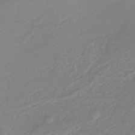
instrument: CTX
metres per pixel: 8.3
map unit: lHb
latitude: -41.5021
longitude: 67.6344
